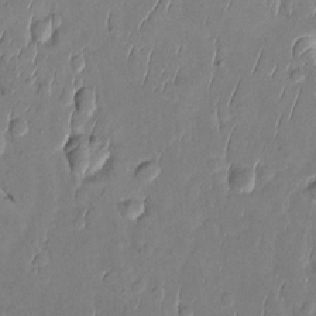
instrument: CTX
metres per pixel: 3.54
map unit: Htu
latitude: -0.0661
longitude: 147.7666
